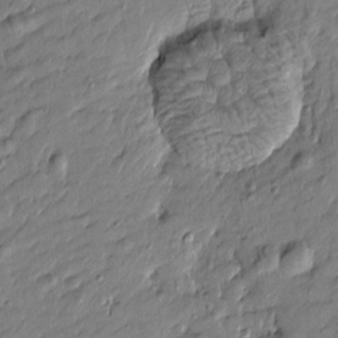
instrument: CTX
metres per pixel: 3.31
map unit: Htu
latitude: -6.7085
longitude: 177.8422
